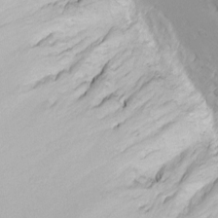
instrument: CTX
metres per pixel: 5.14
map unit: eHh
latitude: -8.5574
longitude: -69.5560
